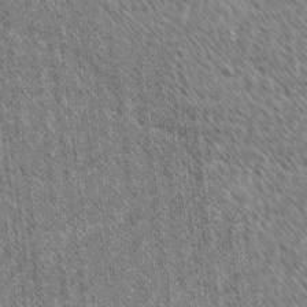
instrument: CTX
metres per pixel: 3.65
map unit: lAvf
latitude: -2.1038
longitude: -114.9135
